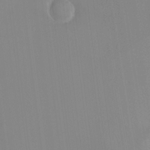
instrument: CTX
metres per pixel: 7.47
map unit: HNhu
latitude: 6.2522
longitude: 1.7667
